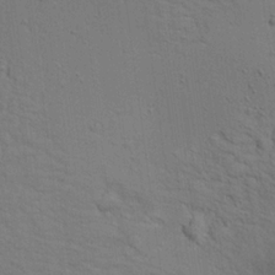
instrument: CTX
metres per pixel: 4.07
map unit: Aa
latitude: 19.3670
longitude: -141.2537
